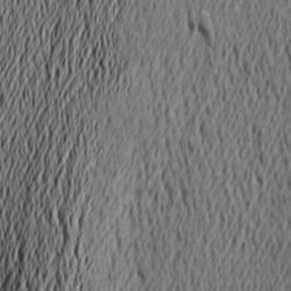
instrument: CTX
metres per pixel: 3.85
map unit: Nve
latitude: -9.4076
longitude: 173.9745
